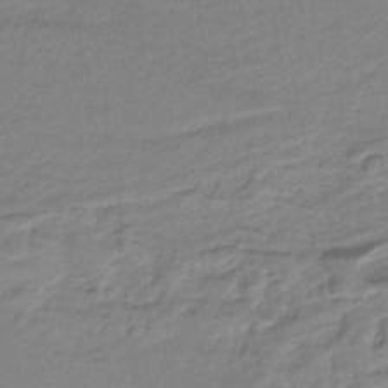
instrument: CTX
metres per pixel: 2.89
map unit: HNb
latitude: -36.4251
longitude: 58.4062
